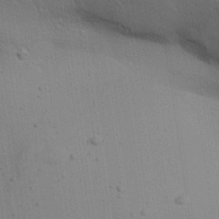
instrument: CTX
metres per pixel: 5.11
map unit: Aa
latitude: 27.1592
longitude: -130.2145
